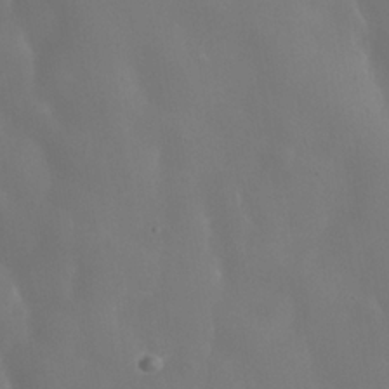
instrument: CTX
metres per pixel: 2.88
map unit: Nhe
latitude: -36.8974
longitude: -91.0458
